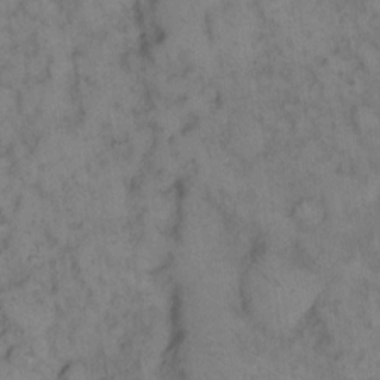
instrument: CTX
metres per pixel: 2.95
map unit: eHh
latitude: 13.8017
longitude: -63.9150
